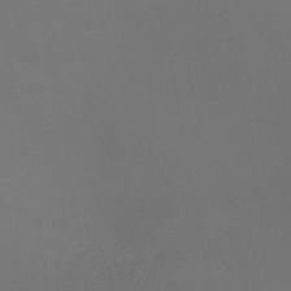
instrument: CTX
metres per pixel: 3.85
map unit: HNb
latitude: -50.6707
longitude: -44.2711
